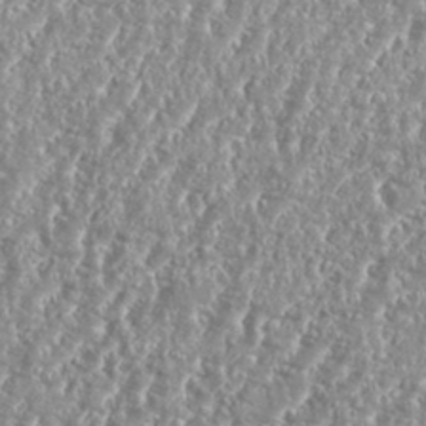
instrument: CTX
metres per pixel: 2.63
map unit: eHh
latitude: 35.0458
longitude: -134.9891
